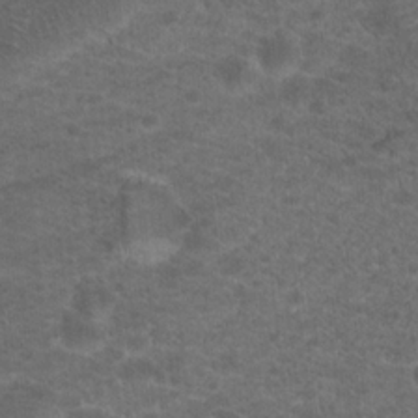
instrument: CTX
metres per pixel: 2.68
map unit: Hto
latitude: 19.5560
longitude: -39.2537
